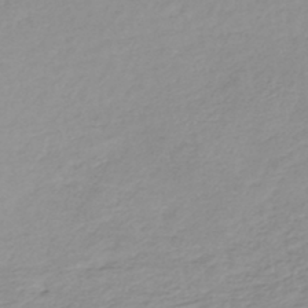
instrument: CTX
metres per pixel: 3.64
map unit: lHb
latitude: -43.4076
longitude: 69.9745
